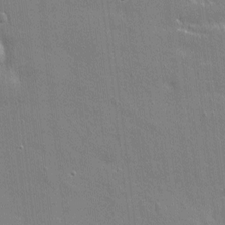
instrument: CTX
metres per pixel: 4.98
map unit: eHh
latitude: 3.6505
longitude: -75.1781
